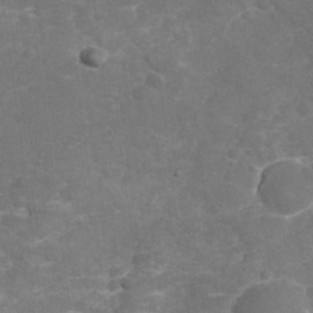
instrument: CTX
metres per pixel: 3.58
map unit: Nhu
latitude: -18.9542
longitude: -56.8946
